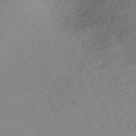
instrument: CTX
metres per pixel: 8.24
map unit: HNb
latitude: -54.2173
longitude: -45.8583
